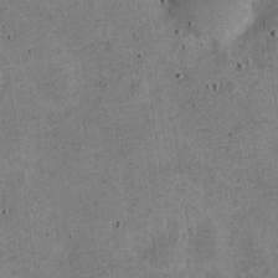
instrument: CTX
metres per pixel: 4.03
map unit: Nve
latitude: -25.2943
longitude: 105.7099
